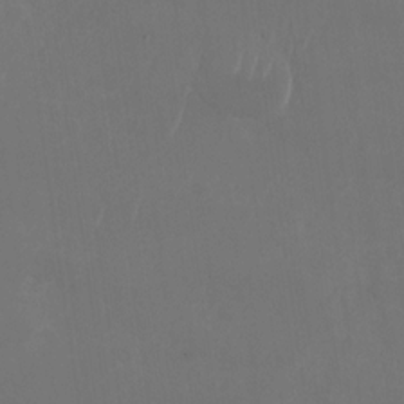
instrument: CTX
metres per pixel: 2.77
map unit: Nhu
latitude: -28.4251
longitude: -69.9339
